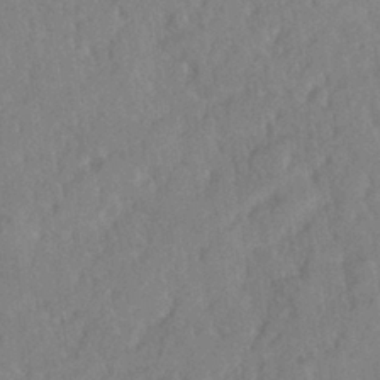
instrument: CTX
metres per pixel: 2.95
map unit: lHvf
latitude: 25.5182
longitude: 143.8044
